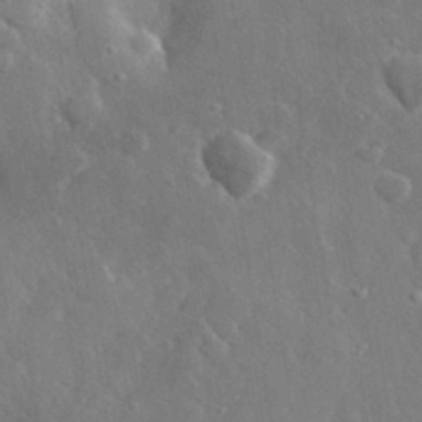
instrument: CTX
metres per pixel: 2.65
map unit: lHvf
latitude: 32.7435
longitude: -85.8772
